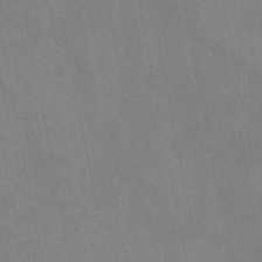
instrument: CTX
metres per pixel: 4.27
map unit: HNb
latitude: -52.4629
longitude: -50.0255
